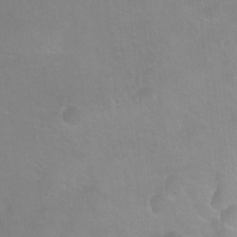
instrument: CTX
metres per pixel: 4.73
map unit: Hto
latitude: 4.4979
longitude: -32.5357
